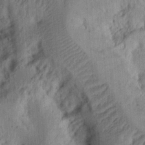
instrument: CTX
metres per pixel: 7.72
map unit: Ht
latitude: 13.8961
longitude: -74.5924
